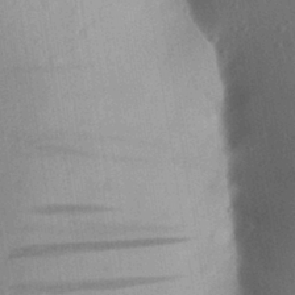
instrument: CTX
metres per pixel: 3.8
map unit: Aa
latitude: 26.7246
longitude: -148.2145
